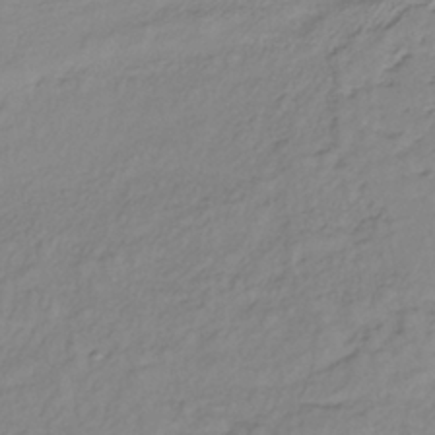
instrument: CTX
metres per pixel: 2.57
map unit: lHb
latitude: -38.4251
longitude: 70.4440
